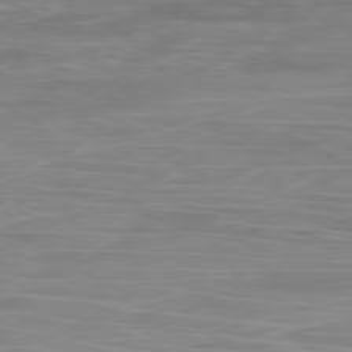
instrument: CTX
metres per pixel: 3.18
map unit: Ap
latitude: -79.5588
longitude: -74.0255
